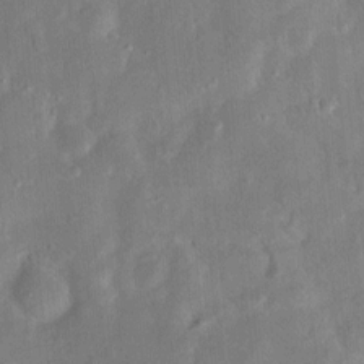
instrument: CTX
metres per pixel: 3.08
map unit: Hve
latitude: -11.5399
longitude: 175.4643
